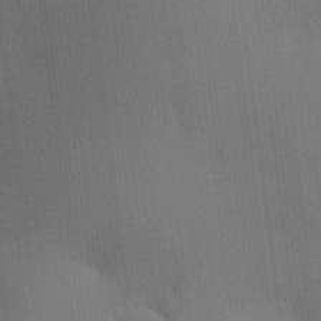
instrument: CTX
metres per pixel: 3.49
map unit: HNhu
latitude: 9.4049
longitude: 14.8219
